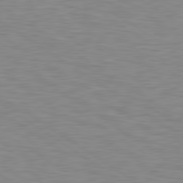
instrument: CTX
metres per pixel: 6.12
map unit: Hpe
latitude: 79.5749
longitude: -127.4616
